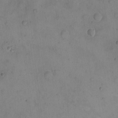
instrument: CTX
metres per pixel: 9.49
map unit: eHh
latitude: -9.8044
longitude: -65.7639
